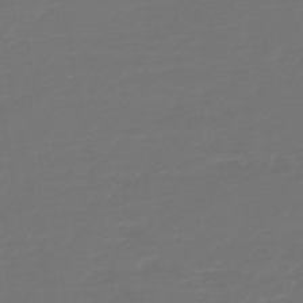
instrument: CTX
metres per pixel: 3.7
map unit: HNb
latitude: -47.1431
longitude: 55.6722
